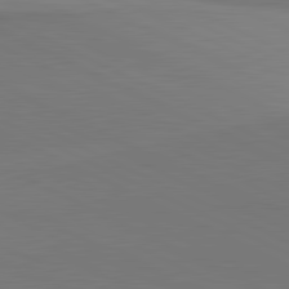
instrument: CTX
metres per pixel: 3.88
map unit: lApd
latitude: 81.7827
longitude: 151.8422
